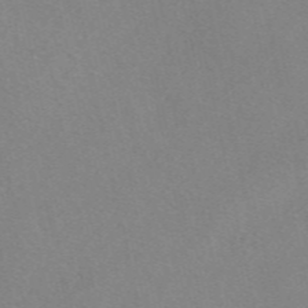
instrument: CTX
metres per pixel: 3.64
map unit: eAb
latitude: 49.0647
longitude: 107.4077
